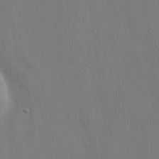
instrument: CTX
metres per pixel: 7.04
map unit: eHh
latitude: 12.8758
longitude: -70.3845
